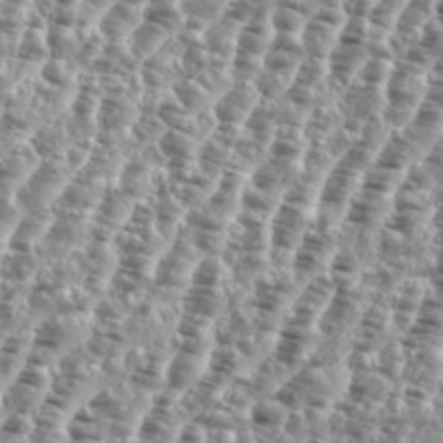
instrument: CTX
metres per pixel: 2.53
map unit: eHh
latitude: 35.2537
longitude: -135.4615
